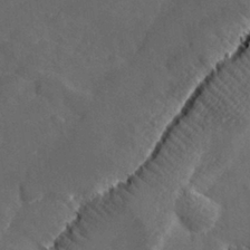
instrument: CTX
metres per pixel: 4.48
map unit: lHvf
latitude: 26.1578
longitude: 143.9178
